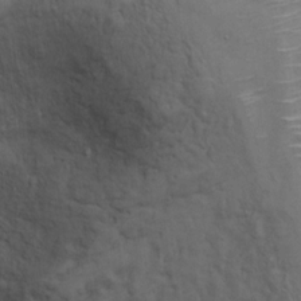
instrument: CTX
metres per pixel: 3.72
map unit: Ht
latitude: 10.7435
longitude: -33.0270
